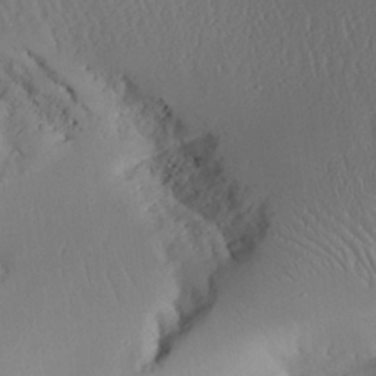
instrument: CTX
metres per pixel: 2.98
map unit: Aa
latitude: 25.9528
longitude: -133.6316
